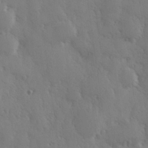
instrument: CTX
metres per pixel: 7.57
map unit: Hve
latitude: 27.0459
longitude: 150.3495
